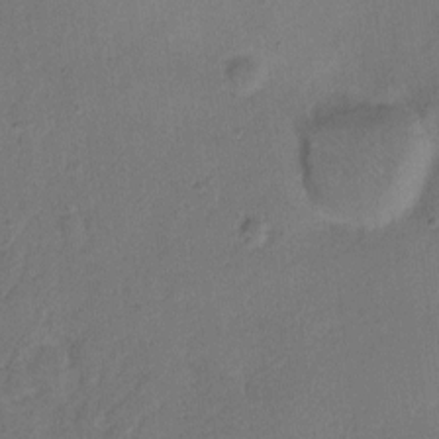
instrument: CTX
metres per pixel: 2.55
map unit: Hto
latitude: 6.5735
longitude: -62.3468
